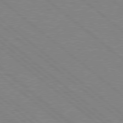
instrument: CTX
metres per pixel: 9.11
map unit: Hpe
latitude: 78.2901
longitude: -123.7450
